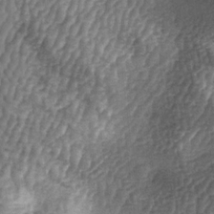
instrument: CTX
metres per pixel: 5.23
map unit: lAa
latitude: -5.9745
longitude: -128.3278
